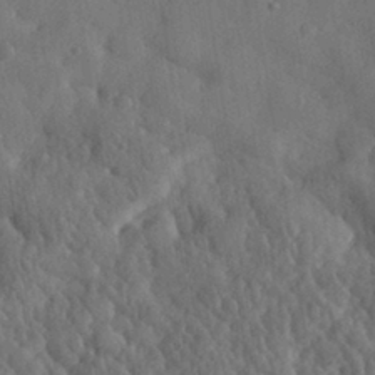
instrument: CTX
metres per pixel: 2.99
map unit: eHh
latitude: 28.8569
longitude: -76.3089
